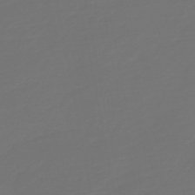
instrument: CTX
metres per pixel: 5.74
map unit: HNb
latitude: -47.3509
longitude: 55.6722
